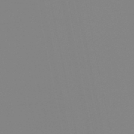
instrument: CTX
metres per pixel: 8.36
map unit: lHb
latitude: -48.7841
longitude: 69.9745
